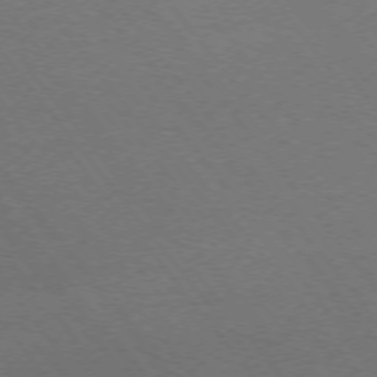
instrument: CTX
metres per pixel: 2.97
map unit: Ap
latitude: -75.4266
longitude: -74.6679
